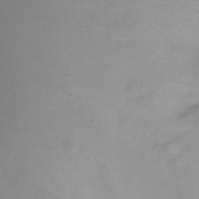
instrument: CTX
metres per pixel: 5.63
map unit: Nhu
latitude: -12.5952
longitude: -73.5938
